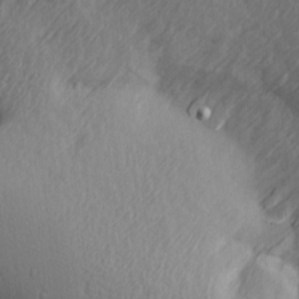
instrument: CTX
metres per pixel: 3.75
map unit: Ave
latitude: 14.1200
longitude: -105.9528
